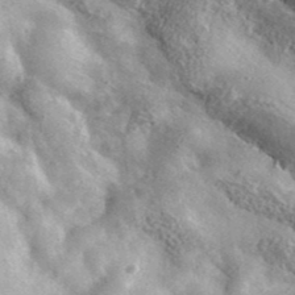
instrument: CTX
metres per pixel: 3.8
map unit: ANa
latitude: 40.2522
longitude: -90.0444
